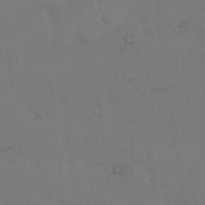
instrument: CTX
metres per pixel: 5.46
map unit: Hto
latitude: 18.3278
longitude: -60.0822
